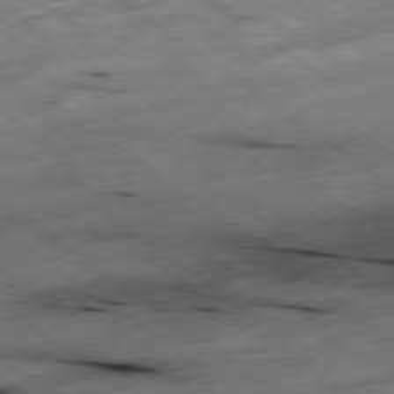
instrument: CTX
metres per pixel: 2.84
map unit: Hpe
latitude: -78.6518
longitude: -21.8773
